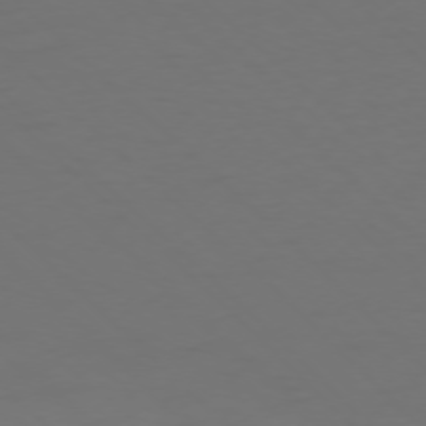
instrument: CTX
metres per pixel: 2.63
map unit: Ap
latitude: -76.0094
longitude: -79.6316
